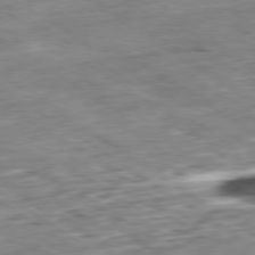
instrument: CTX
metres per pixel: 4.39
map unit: Ap
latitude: -80.0661
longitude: -75.6316
